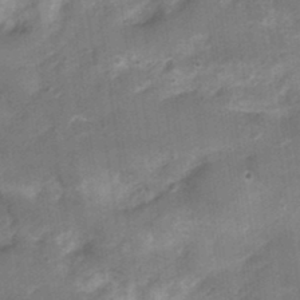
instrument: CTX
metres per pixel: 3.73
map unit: Nhu
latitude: 3.6127
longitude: -18.2144
